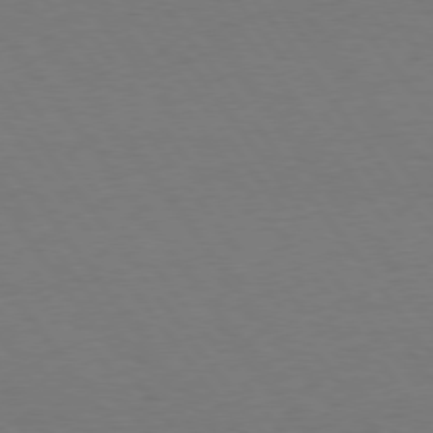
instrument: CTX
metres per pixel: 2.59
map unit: Hpe
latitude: 74.9892
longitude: -130.6491
